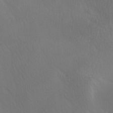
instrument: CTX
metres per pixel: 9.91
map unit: Ave
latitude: -7.2187
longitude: -122.5735
